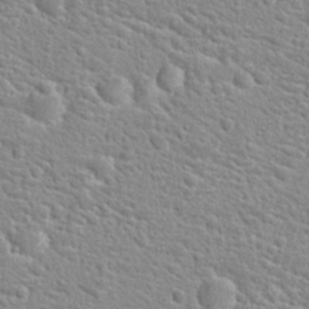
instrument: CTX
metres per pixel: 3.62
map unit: Hto
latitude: 24.3278
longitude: -49.1403
